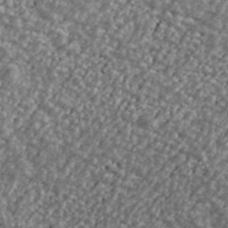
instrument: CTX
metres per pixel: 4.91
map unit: Ave
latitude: 40.4978
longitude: -111.6316
